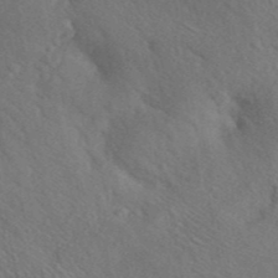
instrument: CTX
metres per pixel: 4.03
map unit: ANa
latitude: 42.8380
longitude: 53.1809
